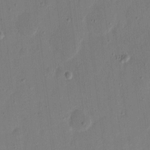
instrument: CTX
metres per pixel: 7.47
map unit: eHh
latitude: 9.2537
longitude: -68.0822
